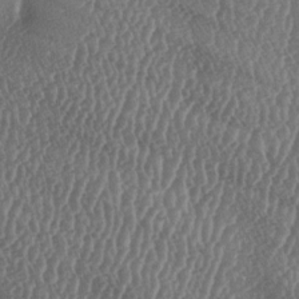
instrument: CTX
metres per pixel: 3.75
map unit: lAa
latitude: -6.4629
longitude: -130.1956
